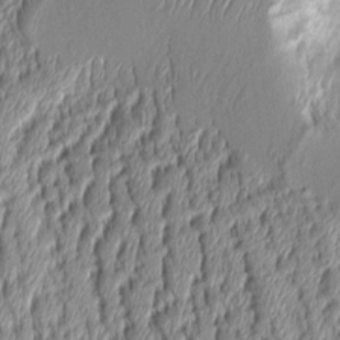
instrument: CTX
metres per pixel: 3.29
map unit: Aa
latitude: 9.2159
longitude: -128.9702
